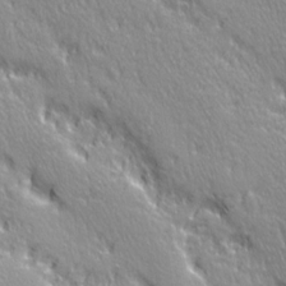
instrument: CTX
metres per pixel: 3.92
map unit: Ave
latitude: 21.2537
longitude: -135.6316
